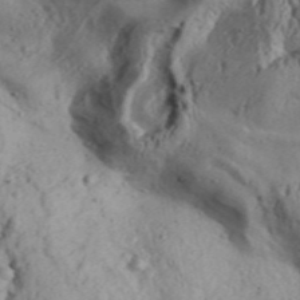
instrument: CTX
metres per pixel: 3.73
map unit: Aa
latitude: 32.1956
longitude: -136.2712
